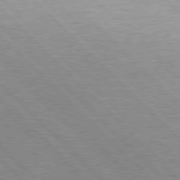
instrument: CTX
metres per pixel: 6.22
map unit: Hpe
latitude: 77.0458
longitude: -127.4427
